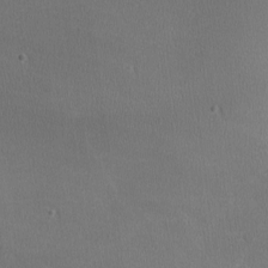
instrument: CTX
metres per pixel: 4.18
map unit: lHvf
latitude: -11.6722
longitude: -99.8205
